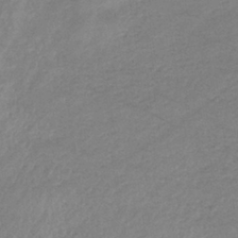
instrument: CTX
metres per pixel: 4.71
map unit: eHb
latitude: -37.1809
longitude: 75.3888
